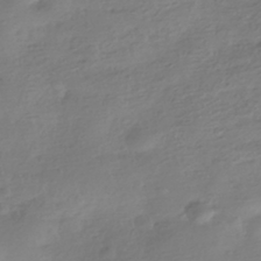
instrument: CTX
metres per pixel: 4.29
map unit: HNhu
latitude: -40.8219
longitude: 97.9178
